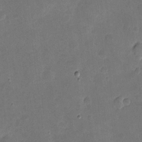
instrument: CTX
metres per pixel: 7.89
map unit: eHh
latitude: 4.4790
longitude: -72.2523
